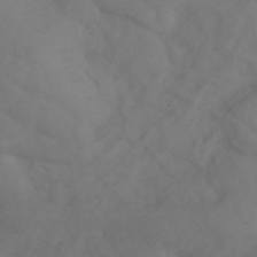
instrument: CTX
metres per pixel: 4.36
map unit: ANa
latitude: 41.4804
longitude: 54.1795
